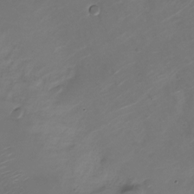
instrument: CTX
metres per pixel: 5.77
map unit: Nve
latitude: -20.5384
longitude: 106.3684
